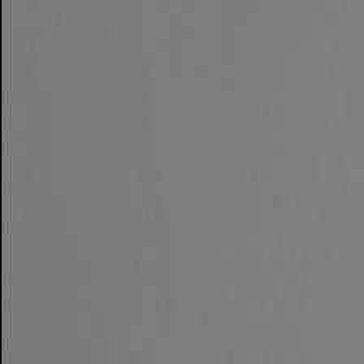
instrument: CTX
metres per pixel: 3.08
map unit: Nhu
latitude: -15.7289
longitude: -49.9906
